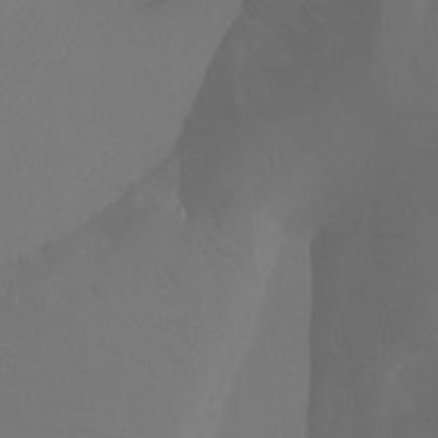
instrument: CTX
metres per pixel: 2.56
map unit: Ht
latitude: -7.5777
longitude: -27.7450
